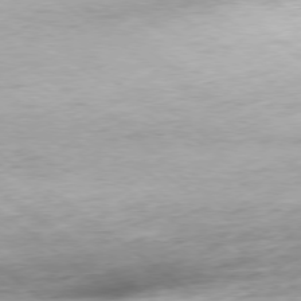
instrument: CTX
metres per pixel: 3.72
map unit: Hpe
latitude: -78.9163
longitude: 11.9745
